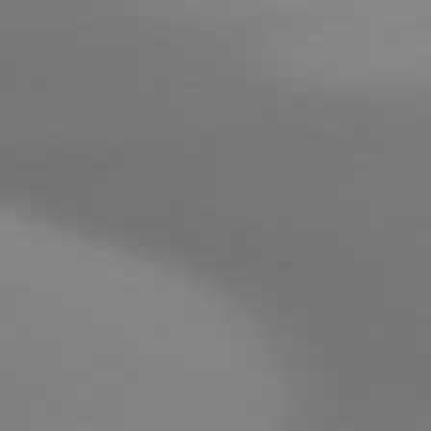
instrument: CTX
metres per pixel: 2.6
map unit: lApd
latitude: 80.7057
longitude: 132.1795
